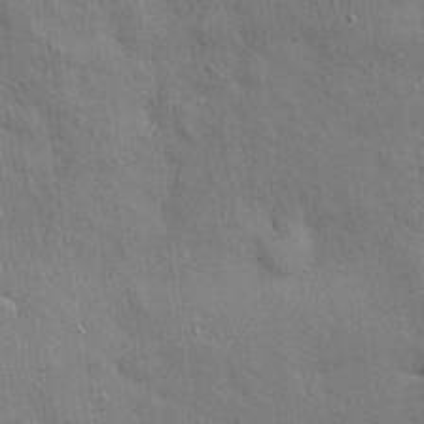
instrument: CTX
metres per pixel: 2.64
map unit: eHh
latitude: 4.0444
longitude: -75.3671
